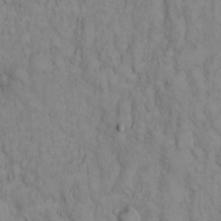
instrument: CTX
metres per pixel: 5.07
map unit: Hto
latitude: 13.0081
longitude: -57.8016
